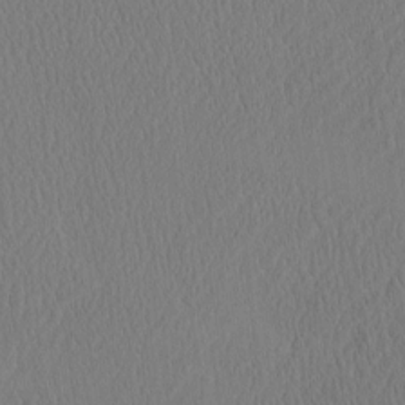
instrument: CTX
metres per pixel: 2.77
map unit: eHh
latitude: -3.5588
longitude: 16.5574
